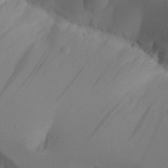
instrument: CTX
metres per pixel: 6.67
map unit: Aa
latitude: 26.4034
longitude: -128.5168
